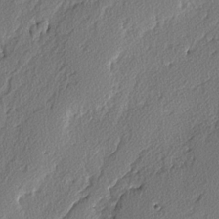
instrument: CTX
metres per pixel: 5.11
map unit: lAvf
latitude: -3.9745
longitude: -108.7435
